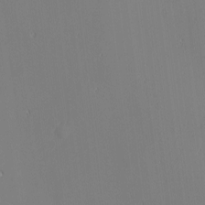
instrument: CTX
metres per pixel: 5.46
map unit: eHh
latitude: -3.5777
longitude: -81.4048
